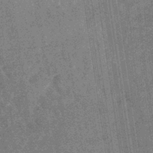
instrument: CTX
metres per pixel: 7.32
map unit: lHb
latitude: -39.8800
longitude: 69.3131
